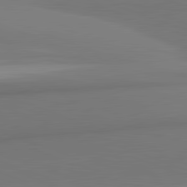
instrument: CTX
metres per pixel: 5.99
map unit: lApd
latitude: 82.2900
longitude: 169.3509
